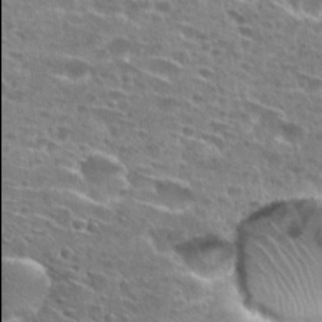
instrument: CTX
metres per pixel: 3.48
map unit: Hto
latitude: 27.8206
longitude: -45.9906
